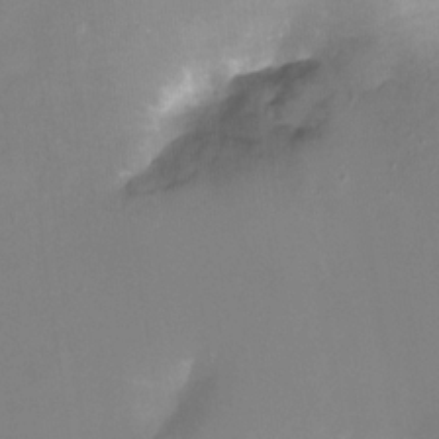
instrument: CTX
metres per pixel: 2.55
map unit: Ht
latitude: -11.4266
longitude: -45.9339
